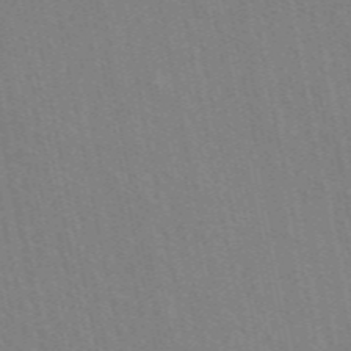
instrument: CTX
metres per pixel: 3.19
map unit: ANa
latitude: 49.2915
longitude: -75.7828
